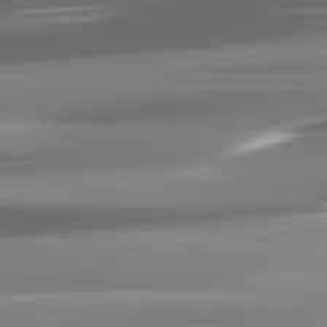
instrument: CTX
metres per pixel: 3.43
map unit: lApd
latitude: 81.8772
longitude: -136.0255
